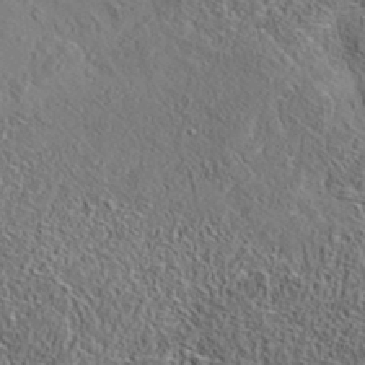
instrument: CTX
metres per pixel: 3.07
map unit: eAb
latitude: 35.9150
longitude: 110.2361
